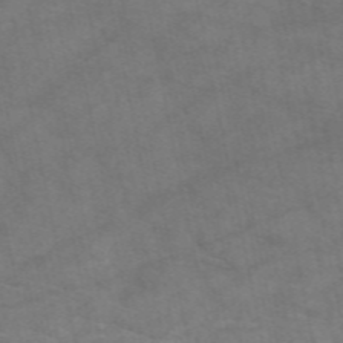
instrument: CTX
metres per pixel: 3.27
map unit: eAb
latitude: 50.4223
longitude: 104.4818
